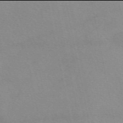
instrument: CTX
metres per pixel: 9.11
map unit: eAb
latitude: 49.9906
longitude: 106.8219
